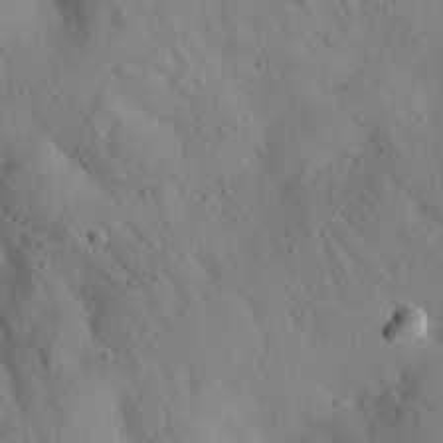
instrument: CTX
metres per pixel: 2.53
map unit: Aa
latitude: 23.3482
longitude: -142.8380
